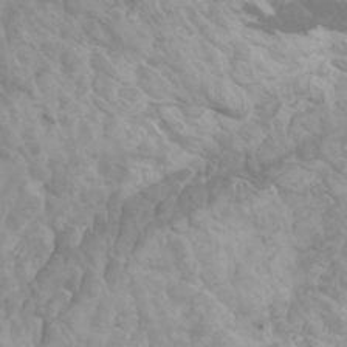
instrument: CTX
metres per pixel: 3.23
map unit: Htu
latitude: -5.6910
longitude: -75.5749
